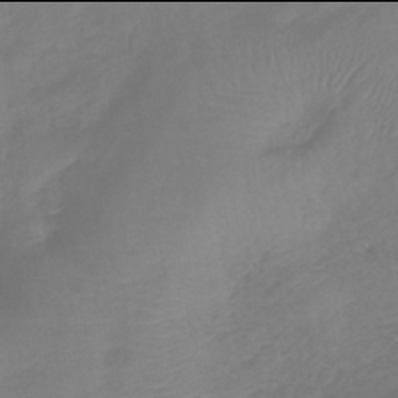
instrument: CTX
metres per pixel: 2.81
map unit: lHb
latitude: -42.0094
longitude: 81.1431
